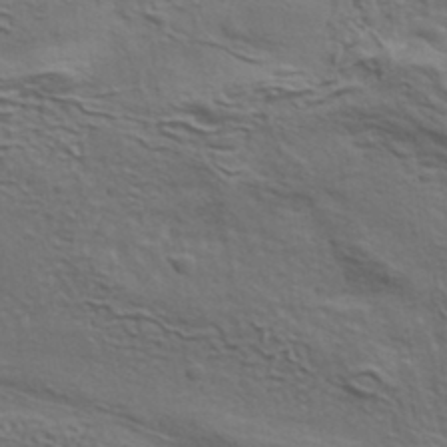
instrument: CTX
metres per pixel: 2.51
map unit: eHh
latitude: 36.6302
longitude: -80.8758
